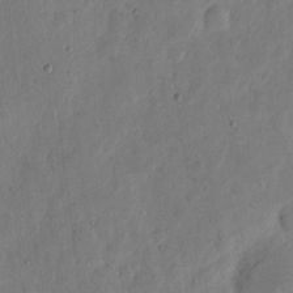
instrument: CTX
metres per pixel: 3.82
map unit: eHh
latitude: 5.6316
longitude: -71.4426
